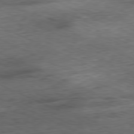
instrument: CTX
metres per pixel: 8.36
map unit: Ap
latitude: -81.0487
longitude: -90.5924
